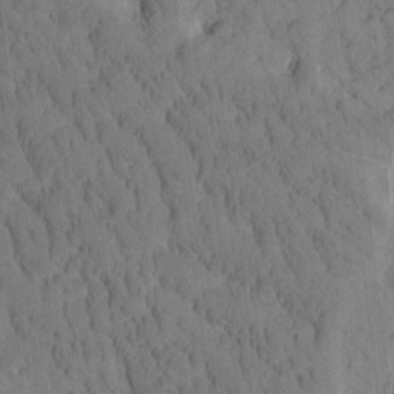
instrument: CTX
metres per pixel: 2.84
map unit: Htu
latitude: -3.2753
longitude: 172.8597
